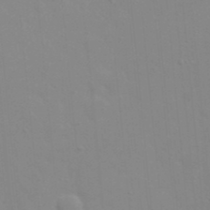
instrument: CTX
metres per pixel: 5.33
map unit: eHh
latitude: 20.0444
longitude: -64.2334
